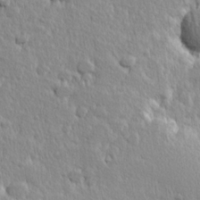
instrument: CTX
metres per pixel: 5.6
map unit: Hve
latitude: 24.5923
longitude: 144.4251
